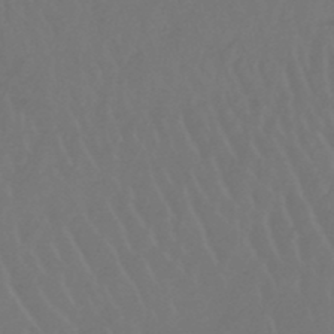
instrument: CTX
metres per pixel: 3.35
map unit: lHb
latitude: -45.2754
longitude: 68.8785
